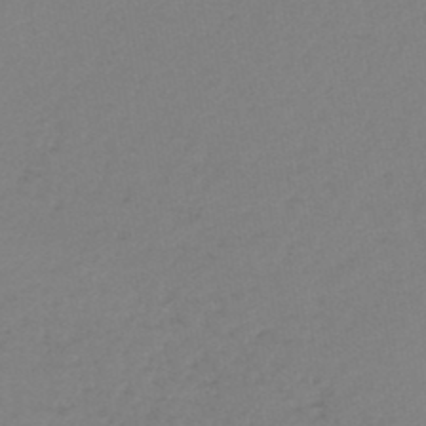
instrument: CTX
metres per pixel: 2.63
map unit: lHb
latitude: -46.9352
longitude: 57.4832
